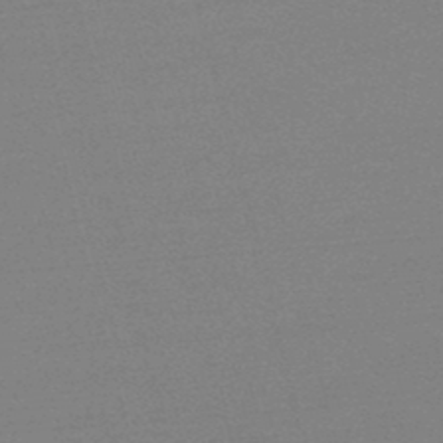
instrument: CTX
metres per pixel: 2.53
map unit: lHb
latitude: -47.5966
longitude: 68.1983
